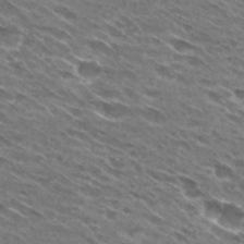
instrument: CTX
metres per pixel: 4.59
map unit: Hto
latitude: 28.9891
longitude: -43.6316
